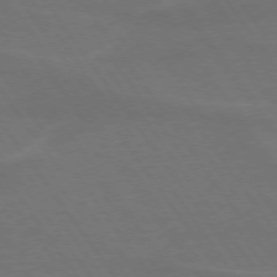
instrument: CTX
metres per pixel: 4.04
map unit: lApd
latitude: 74.7246
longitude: -56.9324
